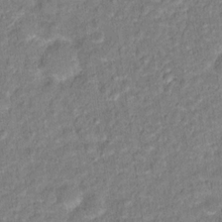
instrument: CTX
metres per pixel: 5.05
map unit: Hto
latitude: 13.5371
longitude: -38.2711
